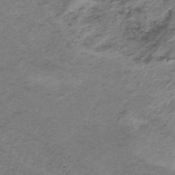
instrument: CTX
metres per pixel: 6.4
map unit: HNb
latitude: -32.7841
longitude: 61.3888
